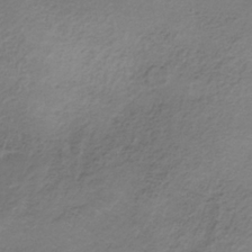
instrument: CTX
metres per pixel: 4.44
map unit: lHb
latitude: -35.9178
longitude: 67.3510
